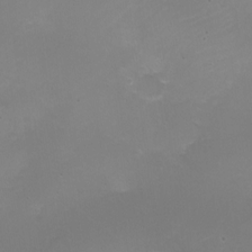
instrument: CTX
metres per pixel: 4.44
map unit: Nhe
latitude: -19.9745
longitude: 143.5966
